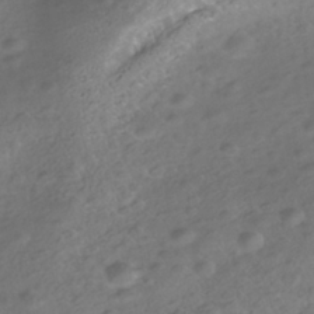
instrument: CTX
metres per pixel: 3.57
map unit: Nhe
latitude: -40.9353
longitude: -100.3845
